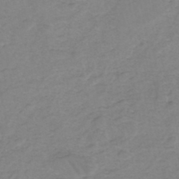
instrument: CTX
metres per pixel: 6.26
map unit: eHh
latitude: -45.8611
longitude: -29.6316
